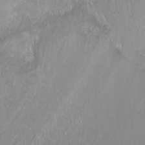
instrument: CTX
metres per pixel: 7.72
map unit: Ht
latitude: -15.7478
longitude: -44.2711
